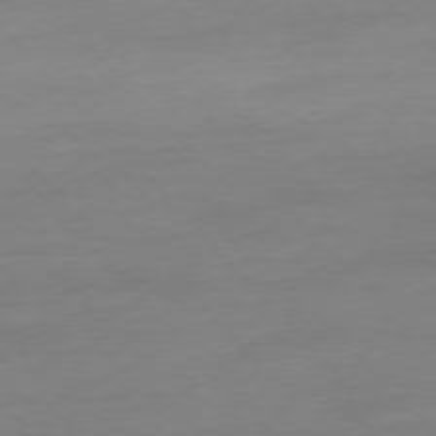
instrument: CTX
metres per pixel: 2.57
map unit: Hpe
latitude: -76.9164
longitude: -14.7058
